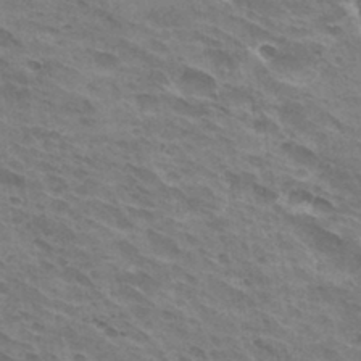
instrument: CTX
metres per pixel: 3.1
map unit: Hto
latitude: 32.8758
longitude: -42.5735
